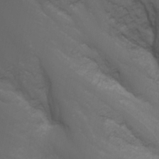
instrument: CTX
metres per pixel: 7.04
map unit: Nhu
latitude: -1.1998
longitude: -78.2145
